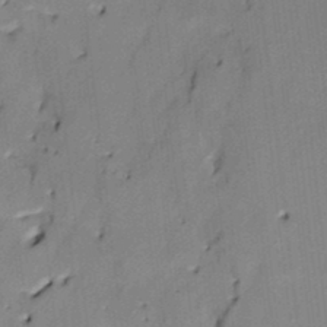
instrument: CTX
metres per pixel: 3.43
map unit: HNhu
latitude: 14.2712
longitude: 10.5385
